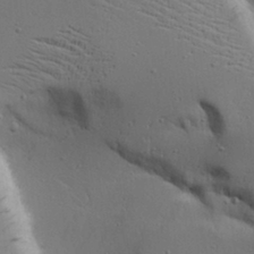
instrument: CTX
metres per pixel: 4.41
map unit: Aa
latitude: 17.6883
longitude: -125.4993
